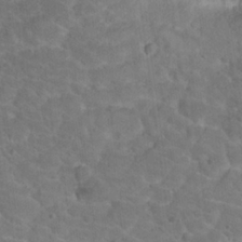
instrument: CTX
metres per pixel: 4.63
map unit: Nhu
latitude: 17.8394
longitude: -34.1011
